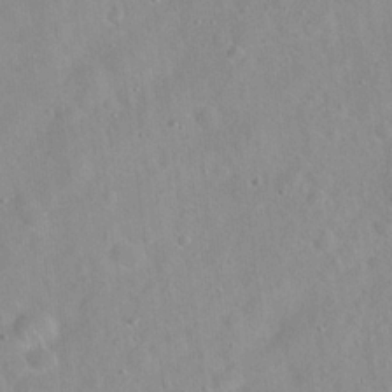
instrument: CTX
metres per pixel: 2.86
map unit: Hto
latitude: 21.7072
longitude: -54.0255
